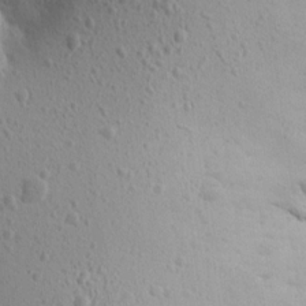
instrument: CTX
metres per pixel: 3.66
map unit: Aa
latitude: 15.5372
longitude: -143.2537
